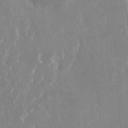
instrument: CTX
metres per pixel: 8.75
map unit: Nhu
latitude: -22.3684
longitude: -72.8002
